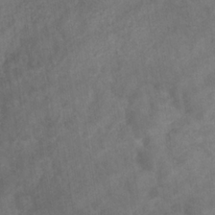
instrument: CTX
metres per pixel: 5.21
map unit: eHb
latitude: -32.4062
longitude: 71.6155
